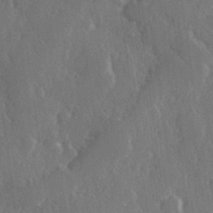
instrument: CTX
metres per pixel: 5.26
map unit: Hve
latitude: 27.3860
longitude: 150.3117
